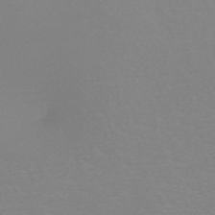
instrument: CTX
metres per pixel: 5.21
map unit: HNb
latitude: -45.7667
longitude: -42.0822
